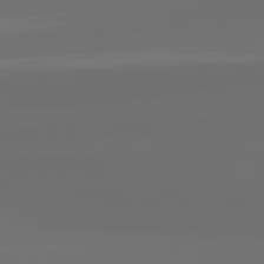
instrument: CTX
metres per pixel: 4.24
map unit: lApd
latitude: 82.3845
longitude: 163.5399
